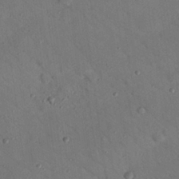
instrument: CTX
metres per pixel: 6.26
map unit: Nhu
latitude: 24.4223
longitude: -73.7261
